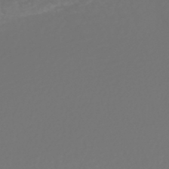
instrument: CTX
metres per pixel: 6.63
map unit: HNhu
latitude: -47.3320
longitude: 97.5777
